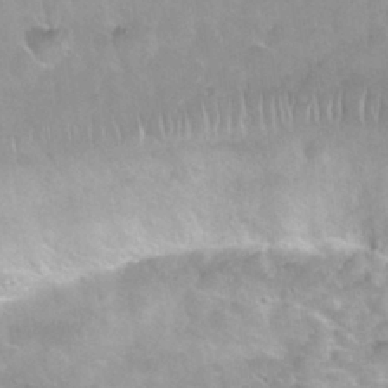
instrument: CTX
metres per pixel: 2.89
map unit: Nhu
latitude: 27.1592
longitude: -53.8206
